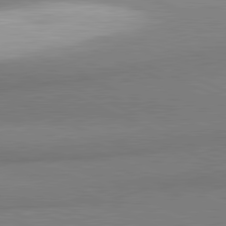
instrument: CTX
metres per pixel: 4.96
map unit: lApd
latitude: 81.2537
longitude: 165.7667
